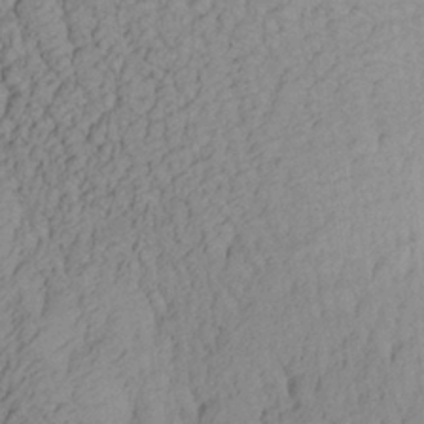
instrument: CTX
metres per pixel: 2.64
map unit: Aa
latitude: 27.6127
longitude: -135.0836
